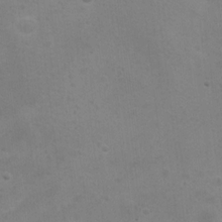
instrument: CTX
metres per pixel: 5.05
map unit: Hto
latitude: 11.5560
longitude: -35.6694
